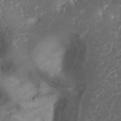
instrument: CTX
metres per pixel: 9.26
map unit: Nhu
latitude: 23.6316
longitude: -59.4804
